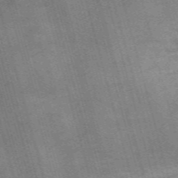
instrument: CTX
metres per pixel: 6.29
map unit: Nve
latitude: -59.2186
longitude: 65.7667
